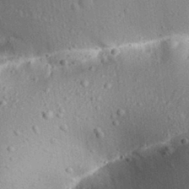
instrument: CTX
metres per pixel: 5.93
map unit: Aa
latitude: 31.3104
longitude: -133.7072
